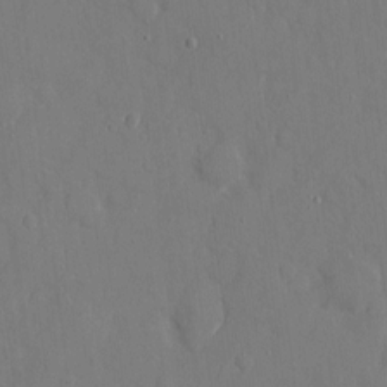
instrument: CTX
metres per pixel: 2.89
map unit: eHh
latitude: 6.4034
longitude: -68.2334
